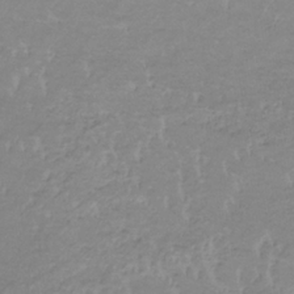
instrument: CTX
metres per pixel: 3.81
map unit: lHb
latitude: -34.3306
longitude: 70.4251
